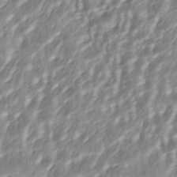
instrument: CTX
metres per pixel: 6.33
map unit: HNhu
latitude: -43.1620
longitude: 96.7652
